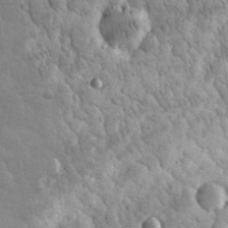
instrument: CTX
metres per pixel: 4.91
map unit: eHh
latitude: 32.2711
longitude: -70.0444
